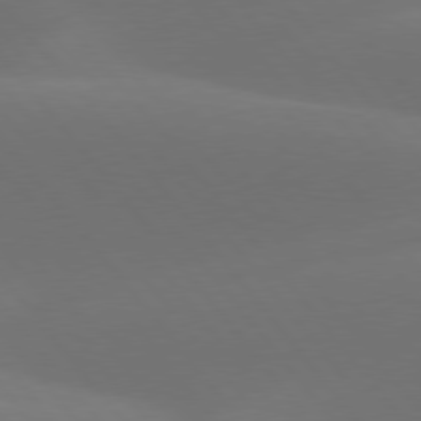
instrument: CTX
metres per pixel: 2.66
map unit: lApd
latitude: 77.8961
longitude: -52.9325
